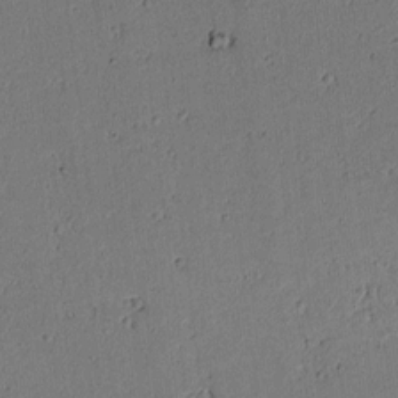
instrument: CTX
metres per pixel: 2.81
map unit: lAvf
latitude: 5.3104
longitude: 168.4818
